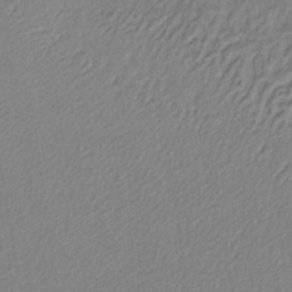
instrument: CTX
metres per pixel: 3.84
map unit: lHb
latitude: -36.5951
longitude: 59.8800
